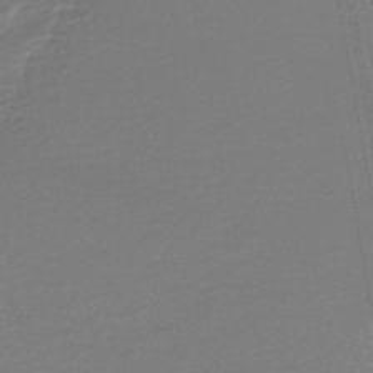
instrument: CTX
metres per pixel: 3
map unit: HNhu
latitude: -47.0297
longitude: 98.7085
